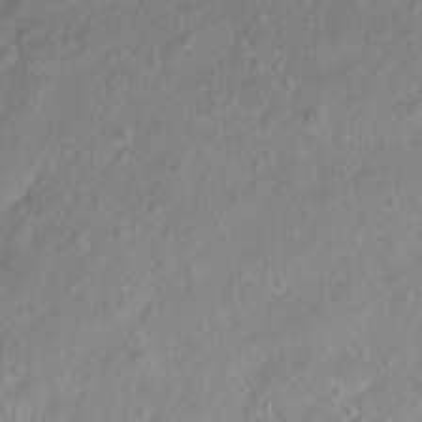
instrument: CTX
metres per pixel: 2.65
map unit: Hto
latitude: -5.8044
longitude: -35.1781
